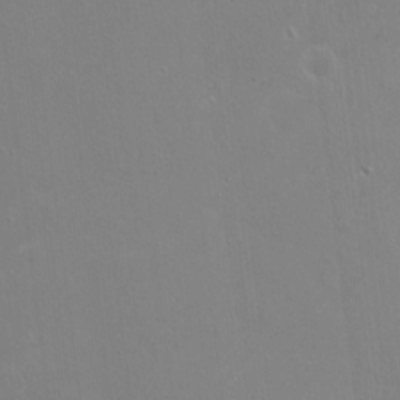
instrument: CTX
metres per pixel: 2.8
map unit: Nhu
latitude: -6.1605
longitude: -47.7072
